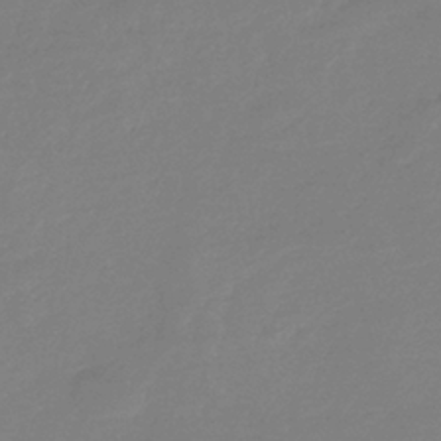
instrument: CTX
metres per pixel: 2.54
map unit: eHb
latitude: -36.4251
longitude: 78.5951
